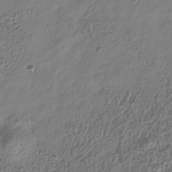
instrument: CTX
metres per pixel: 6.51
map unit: Hve
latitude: -34.2739
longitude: 89.0864
